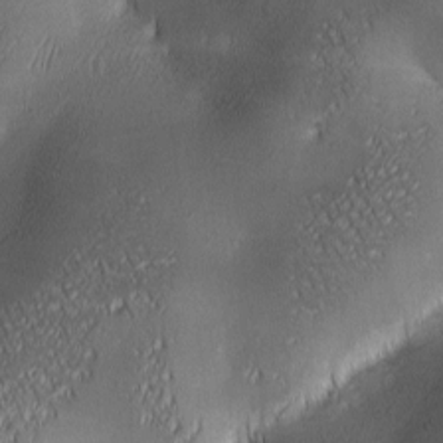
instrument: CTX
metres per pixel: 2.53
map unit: lAa
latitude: 2.2522
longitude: -117.0647
